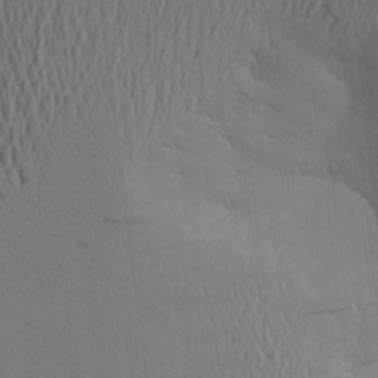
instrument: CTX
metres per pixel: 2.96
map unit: Aa
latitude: 19.7071
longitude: -143.7450
